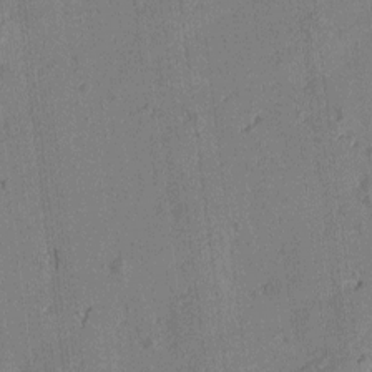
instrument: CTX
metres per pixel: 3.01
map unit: Htu
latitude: -1.8234
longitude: -176.1389
